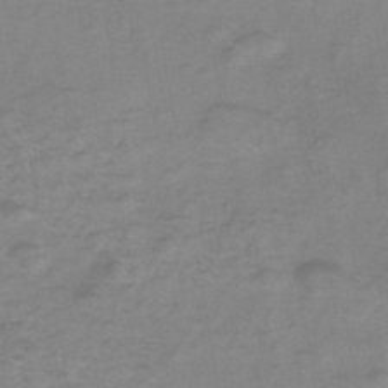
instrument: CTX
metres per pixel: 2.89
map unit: eHh
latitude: -45.8800
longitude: -29.8583
